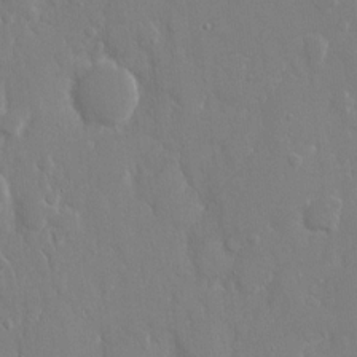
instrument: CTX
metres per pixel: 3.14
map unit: eHh
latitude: 14.3657
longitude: -71.1592
